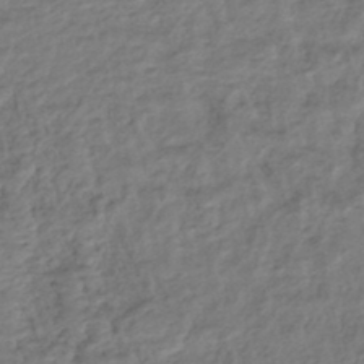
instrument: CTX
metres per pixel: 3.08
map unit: HNhu
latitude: -45.2754
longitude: 102.3306
